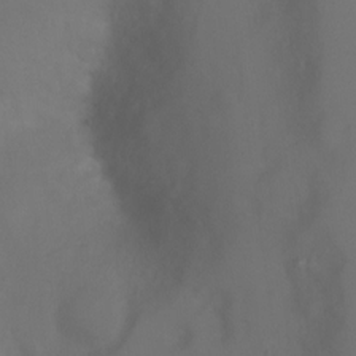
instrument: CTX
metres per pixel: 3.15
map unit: Ht
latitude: -1.0298
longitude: -45.9717
